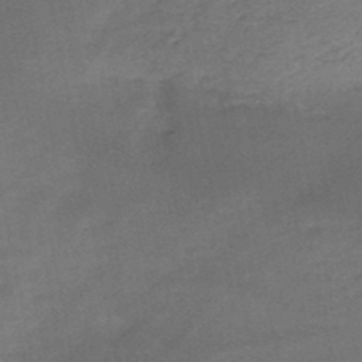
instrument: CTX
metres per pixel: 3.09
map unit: HNb
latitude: -47.3131
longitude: -35.9717
